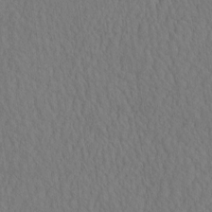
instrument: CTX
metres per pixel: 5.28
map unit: eHh
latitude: -3.0864
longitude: 15.5966
